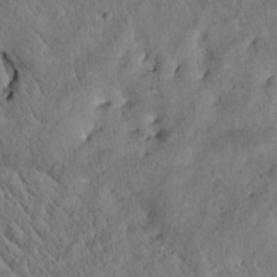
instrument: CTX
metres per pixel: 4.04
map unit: Htu
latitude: -0.0472
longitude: 175.4832
